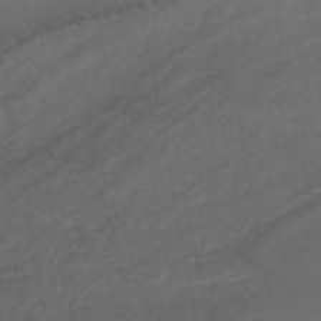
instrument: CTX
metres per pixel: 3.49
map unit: lHb
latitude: -46.7841
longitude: 75.2943
